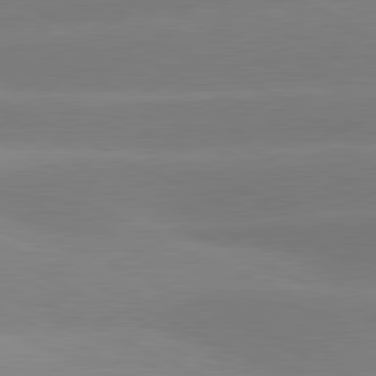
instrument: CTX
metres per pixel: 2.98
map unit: lApd
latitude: 81.0080
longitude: -151.8016
